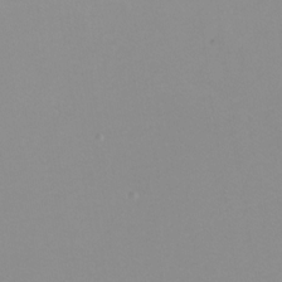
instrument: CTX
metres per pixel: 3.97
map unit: Htu
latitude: -6.1039
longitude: -71.5560
